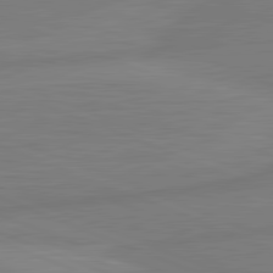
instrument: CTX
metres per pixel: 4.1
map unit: lApd
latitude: 81.8016
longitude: -174.9703
